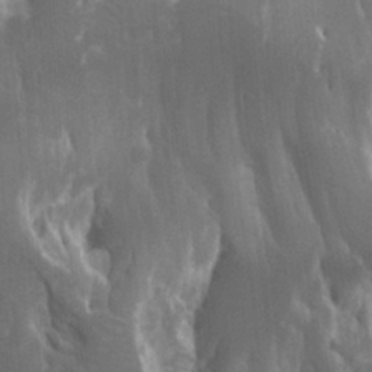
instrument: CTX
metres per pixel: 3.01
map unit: Htu
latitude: -1.5777
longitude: -76.7435
